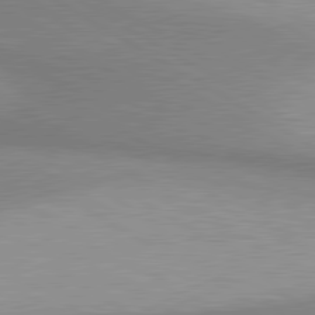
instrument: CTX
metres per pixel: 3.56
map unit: lApd
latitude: 80.7057
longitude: 159.7099
